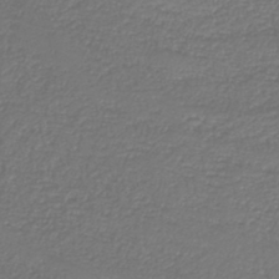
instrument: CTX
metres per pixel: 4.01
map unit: HNb
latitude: -42.3873
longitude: 51.6722
